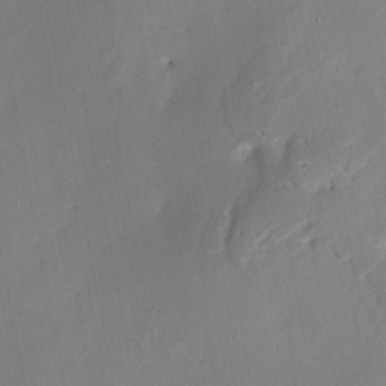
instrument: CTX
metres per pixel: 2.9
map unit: Aa
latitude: 8.0633
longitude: -141.5749
